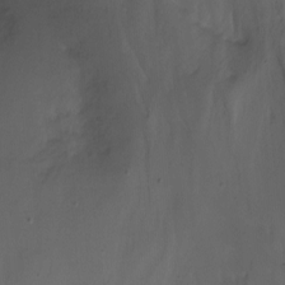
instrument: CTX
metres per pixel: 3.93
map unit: Nhu
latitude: -7.6533
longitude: -45.7827
